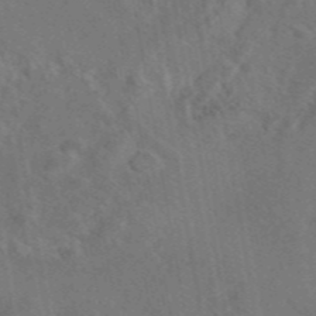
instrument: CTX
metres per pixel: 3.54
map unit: eAb
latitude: 46.7058
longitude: 108.8975
